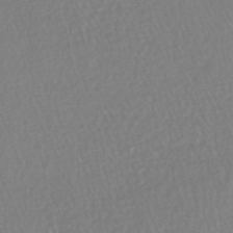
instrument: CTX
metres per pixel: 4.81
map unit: HNhu
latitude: -48.0472
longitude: 101.7288
